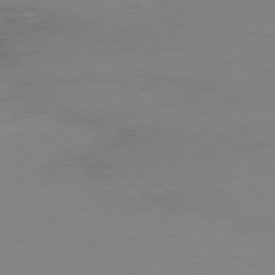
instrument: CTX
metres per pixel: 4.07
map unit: Ap
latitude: -79.3320
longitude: -55.9150
